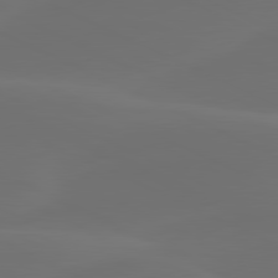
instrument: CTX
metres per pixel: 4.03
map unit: lApd
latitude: 80.5546
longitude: -82.2522
